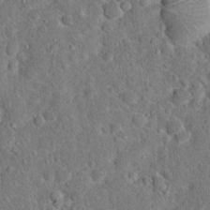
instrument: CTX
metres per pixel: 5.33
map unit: Hto
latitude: 15.9906
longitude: -39.1214
